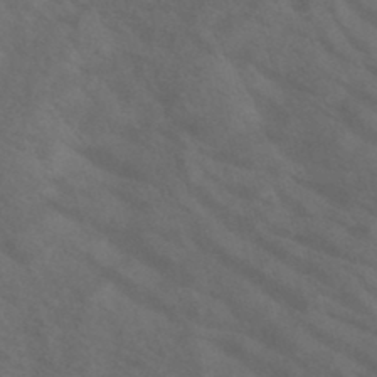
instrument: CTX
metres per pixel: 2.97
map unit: HNb
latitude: -45.1809
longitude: -41.5182
